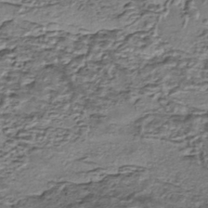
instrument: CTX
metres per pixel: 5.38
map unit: eHh
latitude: -42.5195
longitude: 116.9352
